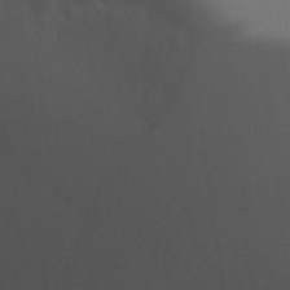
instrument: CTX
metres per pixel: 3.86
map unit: lHvf
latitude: 22.0255
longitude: 141.9367
